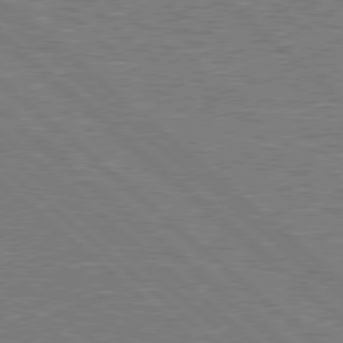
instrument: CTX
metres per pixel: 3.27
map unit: Hpe
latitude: 78.4979
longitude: -152.1389
